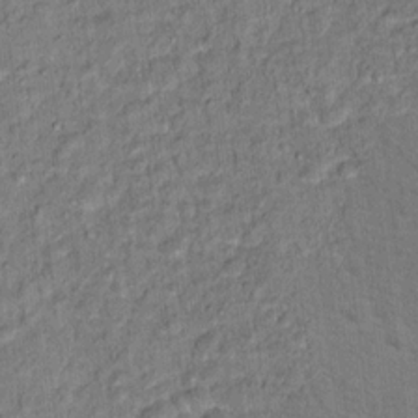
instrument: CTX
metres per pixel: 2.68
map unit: Hto
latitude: 15.1404
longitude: -38.3467
